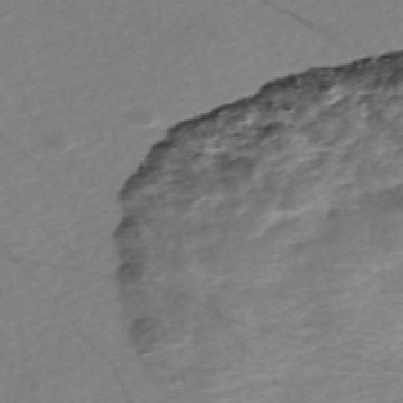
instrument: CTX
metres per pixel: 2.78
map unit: Nve
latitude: -57.0675
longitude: 54.1039
